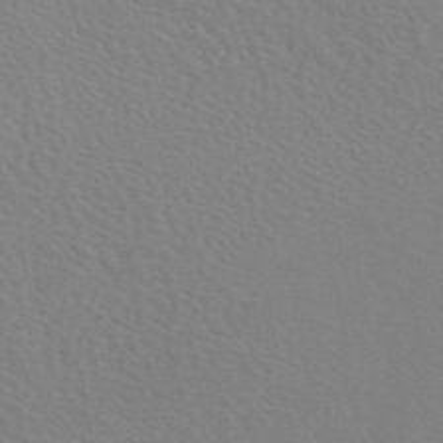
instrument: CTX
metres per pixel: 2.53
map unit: eAb
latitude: 45.3859
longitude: 112.8219
